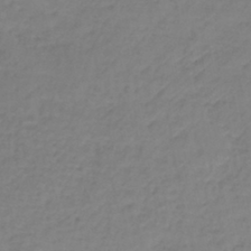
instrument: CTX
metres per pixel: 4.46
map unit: lHb
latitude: -37.6721
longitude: 61.6344
